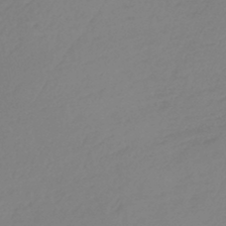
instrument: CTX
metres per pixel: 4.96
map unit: lHb
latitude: -44.6896
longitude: 71.1431
